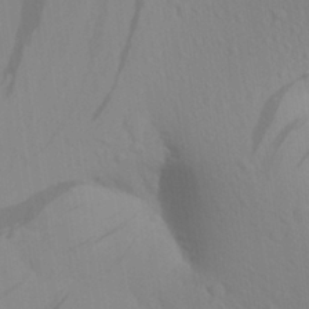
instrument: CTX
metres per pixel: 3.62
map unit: Aa
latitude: 29.8961
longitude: -136.6491
